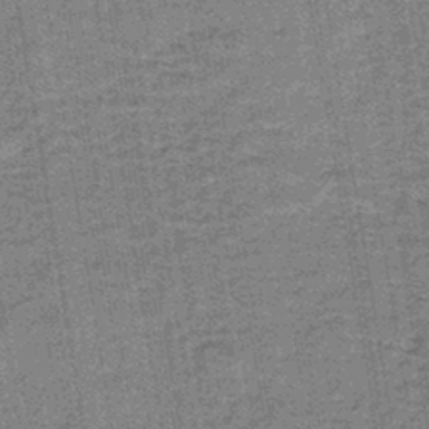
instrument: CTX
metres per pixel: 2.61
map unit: lHb
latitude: -42.7085
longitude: 54.9920
